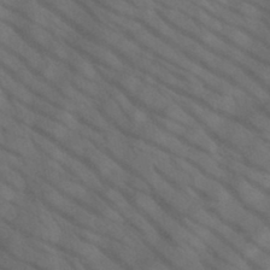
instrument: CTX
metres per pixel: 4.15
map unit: HNb
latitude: -45.1998
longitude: -41.3859
